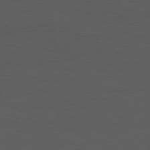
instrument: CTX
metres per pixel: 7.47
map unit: Ap
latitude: -77.4076
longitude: -74.1578
